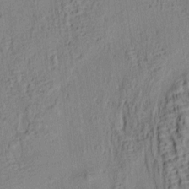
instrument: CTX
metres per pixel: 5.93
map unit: lAa
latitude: 5.9906
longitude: -114.7246
